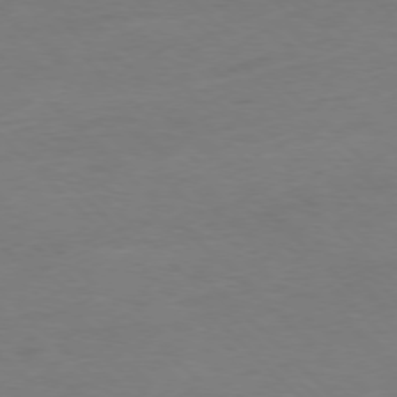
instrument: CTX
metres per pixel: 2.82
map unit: Ap
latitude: -77.7289
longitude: -82.6112
